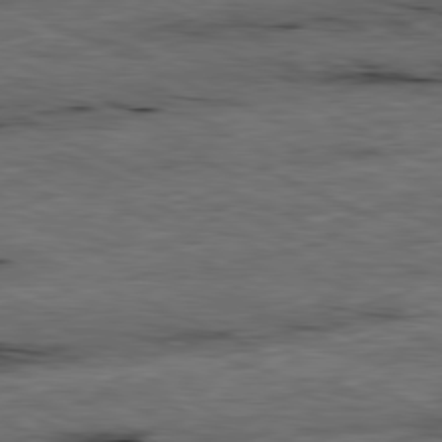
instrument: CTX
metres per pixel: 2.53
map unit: Ap
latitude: -81.2565
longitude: -91.0458
